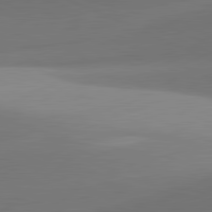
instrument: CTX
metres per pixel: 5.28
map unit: lApd
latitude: 81.7072
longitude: 143.4076
